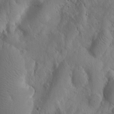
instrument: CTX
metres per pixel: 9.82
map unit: Htu
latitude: 0.3278
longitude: 175.2942
